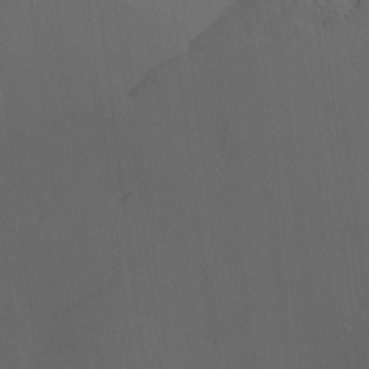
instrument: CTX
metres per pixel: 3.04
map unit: Nhu
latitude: -4.6707
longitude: -93.6127
